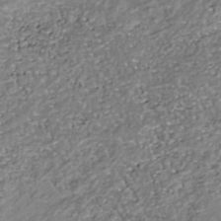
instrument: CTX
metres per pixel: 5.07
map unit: Nhu
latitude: -38.9164
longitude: -81.1592
